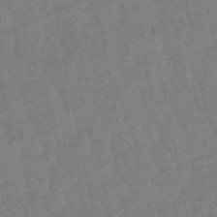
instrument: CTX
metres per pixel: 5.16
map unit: lHb
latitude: -49.1242
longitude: 78.2928
